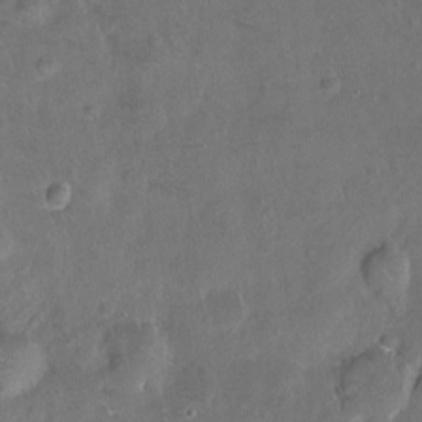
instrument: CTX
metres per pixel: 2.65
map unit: Hto
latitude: -7.5777
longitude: -36.1011
